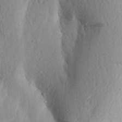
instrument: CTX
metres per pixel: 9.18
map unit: Aa
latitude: 25.2537
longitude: -149.7072
